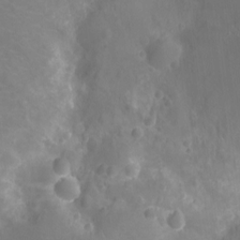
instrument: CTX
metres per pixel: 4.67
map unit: Ht
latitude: -12.3495
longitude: -24.7435
